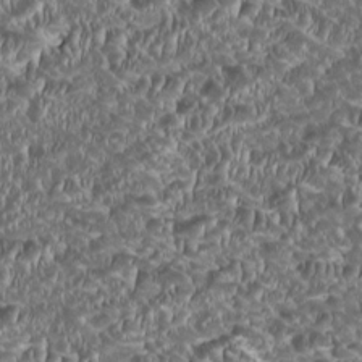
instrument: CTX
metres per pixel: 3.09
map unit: HNhu
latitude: -0.4251
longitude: 1.0676
